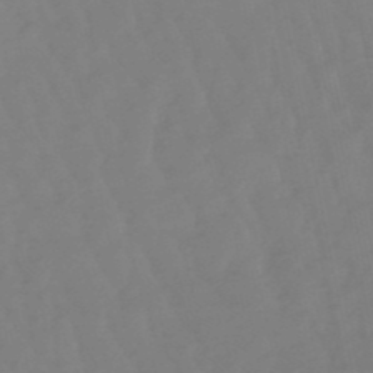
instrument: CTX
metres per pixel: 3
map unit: lHb
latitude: -48.9920
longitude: 78.7841
